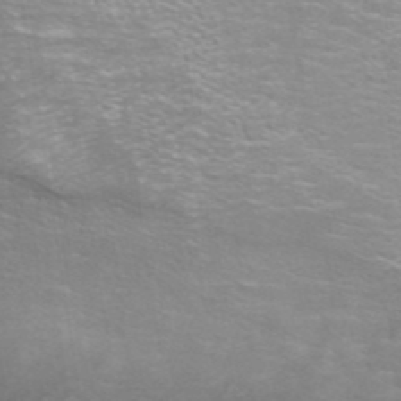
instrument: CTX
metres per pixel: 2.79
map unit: ANa
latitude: 39.8583
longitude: 22.9731
